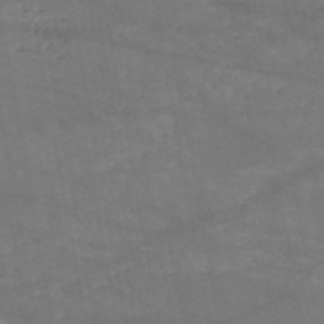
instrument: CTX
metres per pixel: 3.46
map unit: HNb
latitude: -51.8611
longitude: -39.6316
